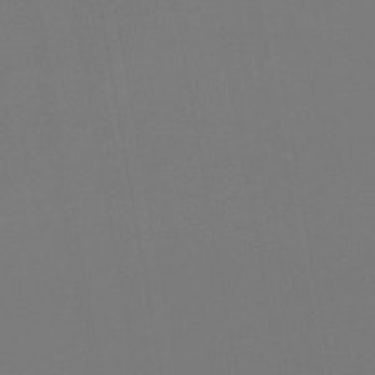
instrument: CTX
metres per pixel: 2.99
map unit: lHb
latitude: -47.8800
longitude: 71.0109
